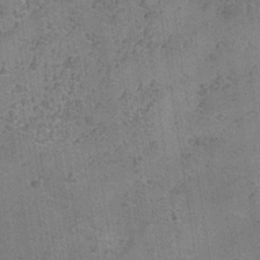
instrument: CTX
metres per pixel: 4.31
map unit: Hve
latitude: -34.7841
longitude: 89.8233
